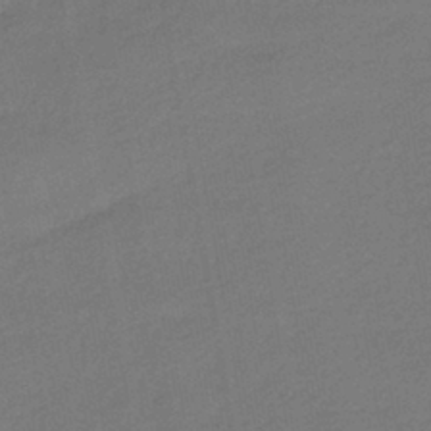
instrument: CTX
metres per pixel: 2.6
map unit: HNhu
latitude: -42.0661
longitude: 93.1998
